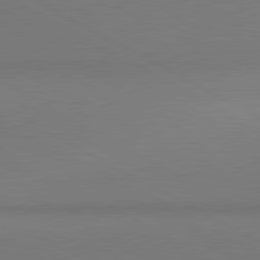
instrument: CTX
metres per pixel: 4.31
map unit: lApd
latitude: 81.0647
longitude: 146.7463
